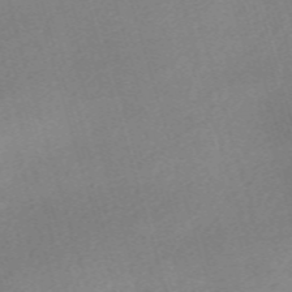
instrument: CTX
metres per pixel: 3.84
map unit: eHh
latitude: -61.5777
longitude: 53.2942
